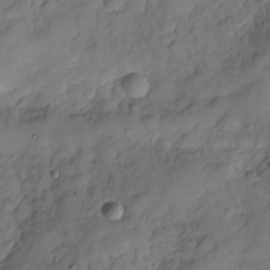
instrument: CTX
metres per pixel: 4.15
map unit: Hve
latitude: -29.5777
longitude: 93.6155
